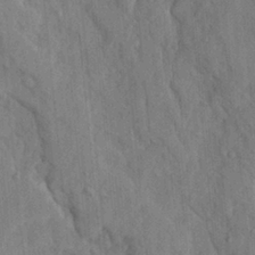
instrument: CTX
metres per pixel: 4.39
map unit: Ave
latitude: 23.5560
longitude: -134.1200
